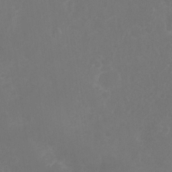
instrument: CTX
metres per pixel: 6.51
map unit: Nhu
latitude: 27.1025
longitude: -64.6868
